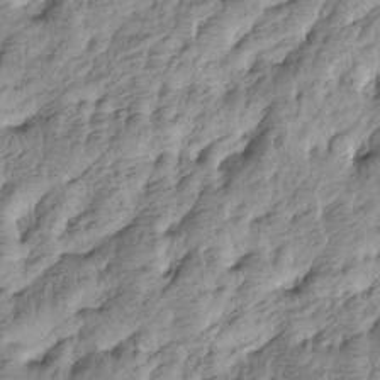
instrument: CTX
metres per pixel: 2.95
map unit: Htu
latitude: -4.1794
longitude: -176.4223
